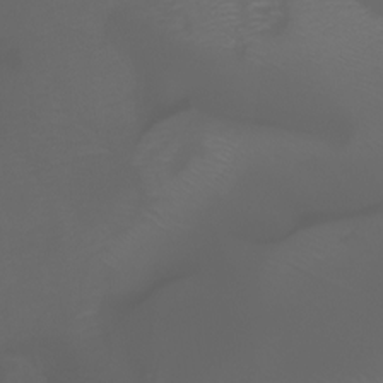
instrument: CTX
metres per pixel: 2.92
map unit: Nhu
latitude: -5.2754
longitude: -72.8947
